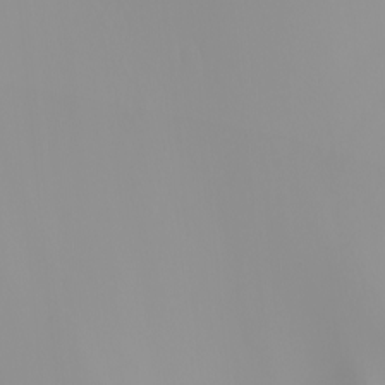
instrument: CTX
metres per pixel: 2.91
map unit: Nhu
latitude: -6.3873
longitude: -93.9717
